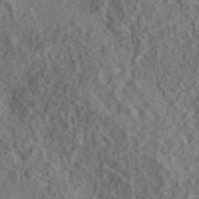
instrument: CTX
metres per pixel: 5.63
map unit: eAb
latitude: 43.3671
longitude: 115.9178
